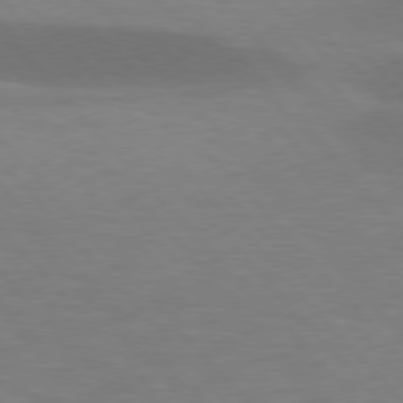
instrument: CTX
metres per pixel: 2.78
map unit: lApd
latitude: 76.8947
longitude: -58.7246
